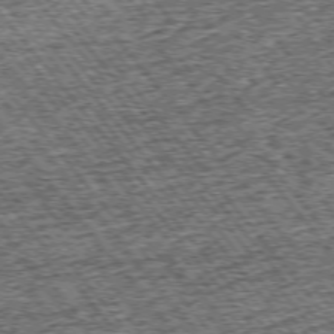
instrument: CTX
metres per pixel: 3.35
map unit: Ap
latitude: -75.2187
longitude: -91.5560
